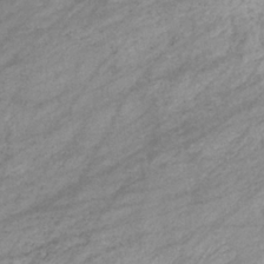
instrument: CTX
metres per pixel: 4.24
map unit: eHb
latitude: -32.9164
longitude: 70.8030
